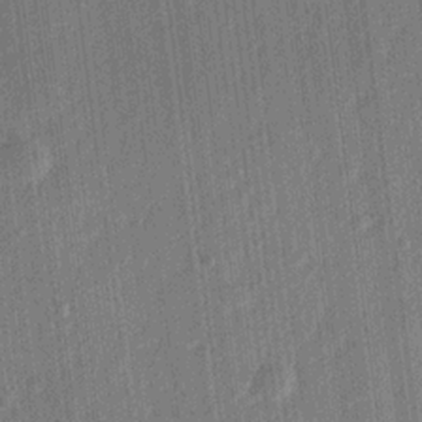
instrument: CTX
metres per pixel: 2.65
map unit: lHvf
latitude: 23.0080
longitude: 144.6519
